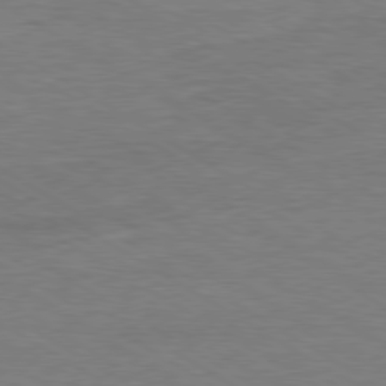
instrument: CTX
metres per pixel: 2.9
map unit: Ap
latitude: -80.0283
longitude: -87.3670
